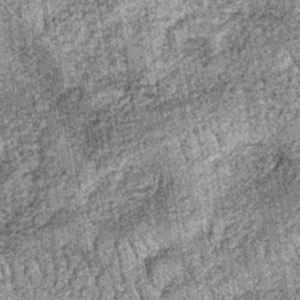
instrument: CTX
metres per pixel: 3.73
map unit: lHb
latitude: -37.0675
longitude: 67.5022
